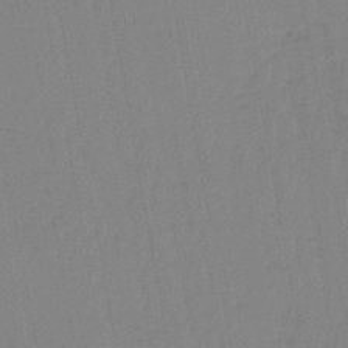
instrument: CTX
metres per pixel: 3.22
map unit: lHb
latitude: -44.7274
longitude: 63.1431
